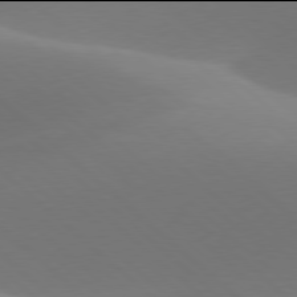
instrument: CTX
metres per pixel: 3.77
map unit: lApd
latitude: 77.9906
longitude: -50.8569
